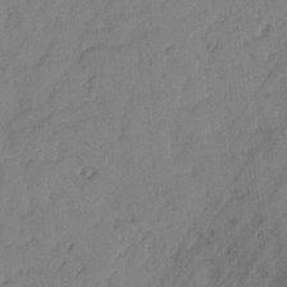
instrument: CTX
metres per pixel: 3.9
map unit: lAvf
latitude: -2.4817
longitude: -105.2159
